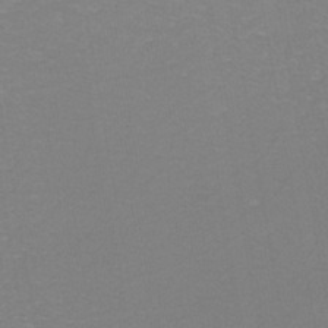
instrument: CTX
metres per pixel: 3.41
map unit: eHh
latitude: -43.1053
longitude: -33.4237
